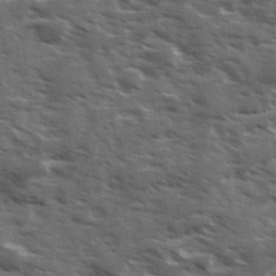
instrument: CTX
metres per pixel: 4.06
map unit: Ave
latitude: 18.1389
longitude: -130.5924
